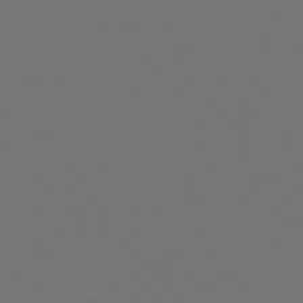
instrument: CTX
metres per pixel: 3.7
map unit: Hpe
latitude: 77.9339
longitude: -166.3656
